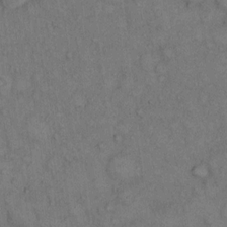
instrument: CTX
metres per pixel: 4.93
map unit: Hto
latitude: 10.4979
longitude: -59.3860
